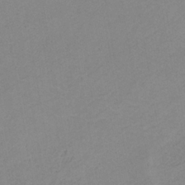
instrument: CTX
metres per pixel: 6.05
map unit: HNb
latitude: -31.9367
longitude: 62.0472
